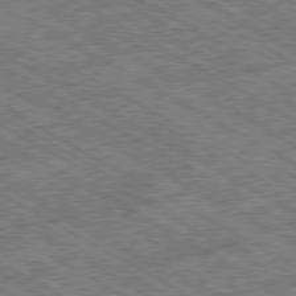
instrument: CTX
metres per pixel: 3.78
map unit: Ap
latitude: -80.1606
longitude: -79.1970
